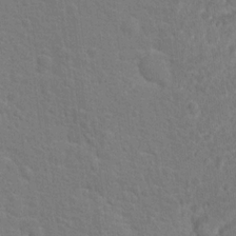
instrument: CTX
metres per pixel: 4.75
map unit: Hto
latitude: 17.0081
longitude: -41.0836
